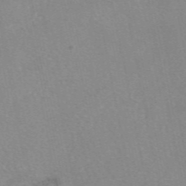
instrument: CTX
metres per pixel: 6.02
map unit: eAb
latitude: 48.8569
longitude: 104.5573
